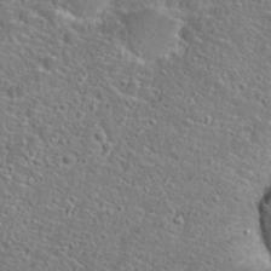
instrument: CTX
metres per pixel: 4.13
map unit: Hto
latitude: 25.0269
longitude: -49.4426
